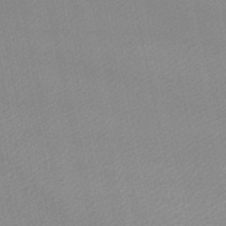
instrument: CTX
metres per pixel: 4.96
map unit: lHb
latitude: -46.2361
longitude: 69.8422
